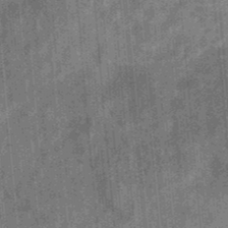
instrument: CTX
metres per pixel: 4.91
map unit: eHb
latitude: -34.5196
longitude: 78.8975
